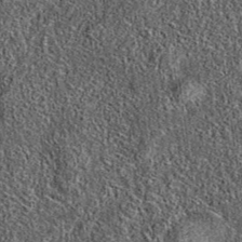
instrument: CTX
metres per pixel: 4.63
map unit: eAb
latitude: 36.8758
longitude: 109.2187
